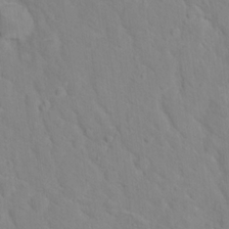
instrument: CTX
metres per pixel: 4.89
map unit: Hto
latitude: 17.4049
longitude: -36.4601
